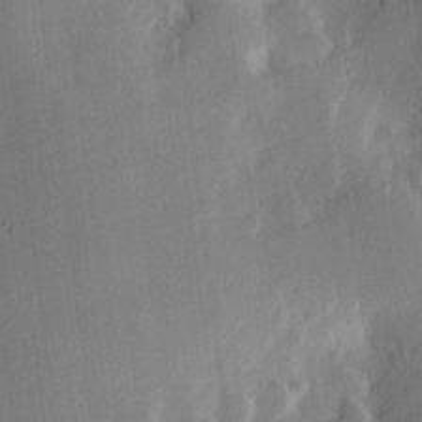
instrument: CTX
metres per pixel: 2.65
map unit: Hve
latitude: 17.9150
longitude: 150.4818
